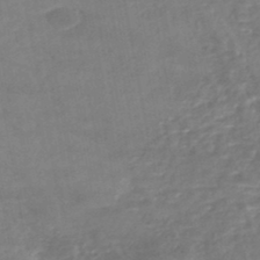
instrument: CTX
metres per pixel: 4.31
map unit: lHb
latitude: -45.7667
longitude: 73.4265
